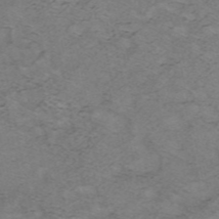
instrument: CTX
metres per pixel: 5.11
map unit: HNhu
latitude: -40.9542
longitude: 104.1039
